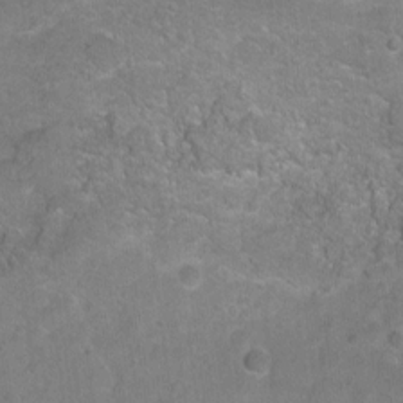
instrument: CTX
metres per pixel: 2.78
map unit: Ht
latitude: -6.0850
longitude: -35.9906
